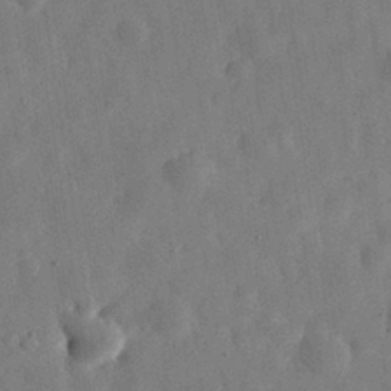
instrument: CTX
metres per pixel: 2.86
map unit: eHh
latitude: 30.4412
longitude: -75.7639
